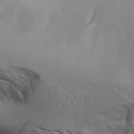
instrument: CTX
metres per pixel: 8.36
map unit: Aa
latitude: 26.5735
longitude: -129.3482
